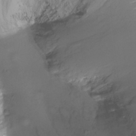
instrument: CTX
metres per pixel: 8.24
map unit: Ht
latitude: -15.8234
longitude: -45.8961
